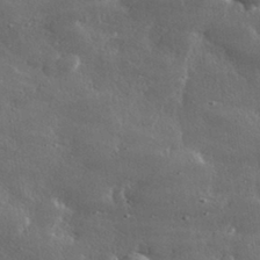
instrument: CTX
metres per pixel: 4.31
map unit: lHvf
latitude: 31.4049
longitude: -90.5924
